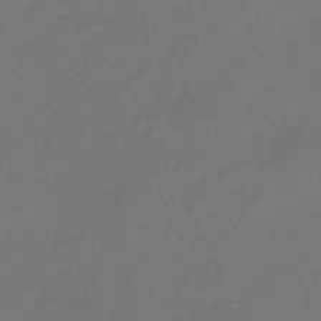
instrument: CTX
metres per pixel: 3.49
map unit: eHb
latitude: -43.2753
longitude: 87.4266
